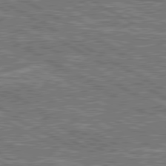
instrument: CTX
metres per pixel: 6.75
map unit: lApd
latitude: 80.6113
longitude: 172.0661
